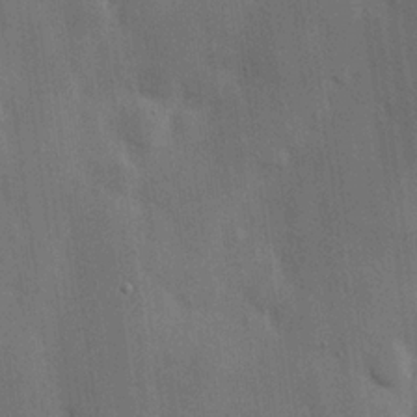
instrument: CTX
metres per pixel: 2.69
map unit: Hve
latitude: 19.7260
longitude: 150.8786
